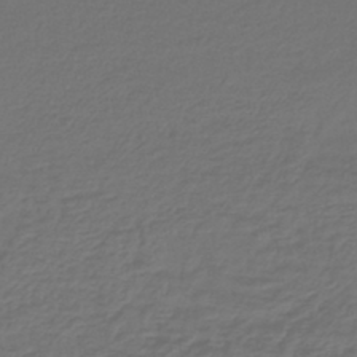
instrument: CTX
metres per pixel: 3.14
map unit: lHb
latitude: -43.3887
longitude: 61.5021
